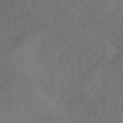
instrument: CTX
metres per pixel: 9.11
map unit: ANa
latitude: 44.4223
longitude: 37.4076
